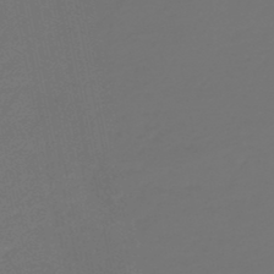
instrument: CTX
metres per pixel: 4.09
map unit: HNb
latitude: -47.6722
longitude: 56.3495
